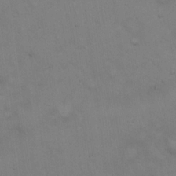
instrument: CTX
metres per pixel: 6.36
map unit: Hto
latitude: 18.9324
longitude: -60.1389
